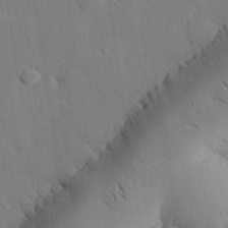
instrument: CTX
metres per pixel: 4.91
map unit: eHh
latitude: 28.3089
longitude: -79.0270
